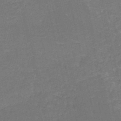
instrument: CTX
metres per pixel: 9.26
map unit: HNb
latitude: -51.3132
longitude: -48.9703
